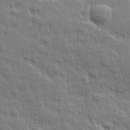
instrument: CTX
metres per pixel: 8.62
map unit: Hve
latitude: 25.3859
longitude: 144.5196
